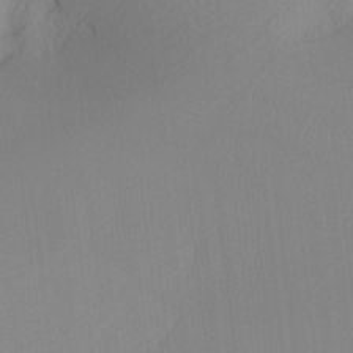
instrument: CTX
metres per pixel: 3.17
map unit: lHvf
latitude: -13.4832
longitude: -101.8017
